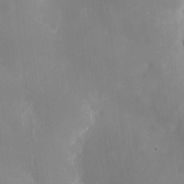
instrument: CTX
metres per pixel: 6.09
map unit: eHh
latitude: 4.0444
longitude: -69.9906
